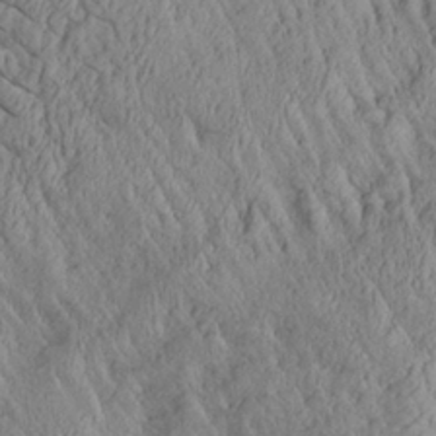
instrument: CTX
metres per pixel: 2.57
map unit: Aa
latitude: 27.0270
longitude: -133.2537
